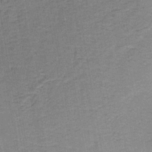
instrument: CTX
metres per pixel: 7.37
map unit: HNb
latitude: -37.1431
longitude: 51.8611
